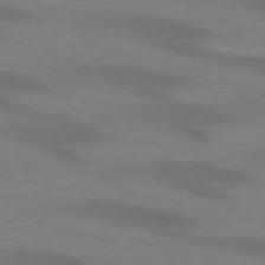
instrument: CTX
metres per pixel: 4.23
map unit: lApd
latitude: 72.5168
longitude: -49.1970
